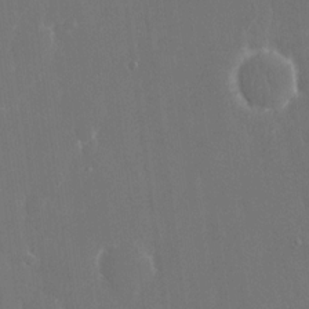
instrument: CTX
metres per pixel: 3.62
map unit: eHh
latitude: 15.6127
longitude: -72.0255
